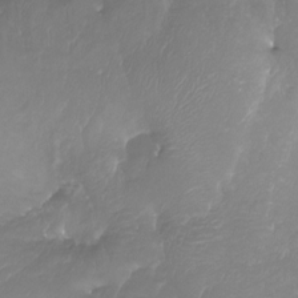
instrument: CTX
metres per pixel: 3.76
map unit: Htu
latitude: -15.8801
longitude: -46.4412
